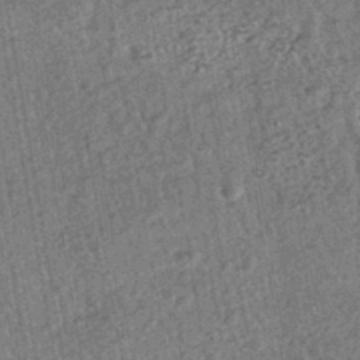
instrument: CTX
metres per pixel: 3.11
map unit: HNhu
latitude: -43.2564
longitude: 98.2928
